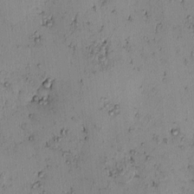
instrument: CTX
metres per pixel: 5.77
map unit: eHh
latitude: -0.9353
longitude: 19.3132
